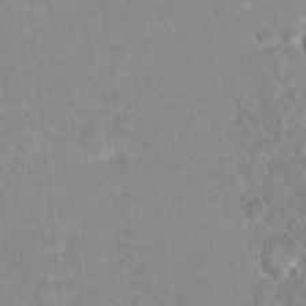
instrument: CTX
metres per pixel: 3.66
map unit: Hto
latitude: 16.0444
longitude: -34.8380
